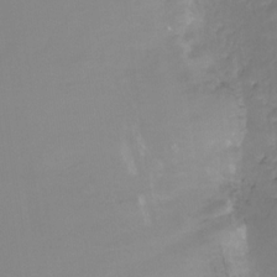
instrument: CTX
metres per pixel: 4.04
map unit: HNhu
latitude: -27.5399
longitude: 75.0487
